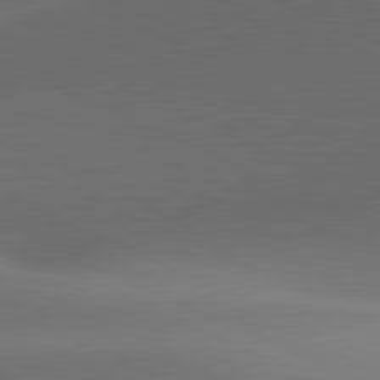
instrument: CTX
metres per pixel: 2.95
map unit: lApd
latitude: 81.7261
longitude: 134.2739
